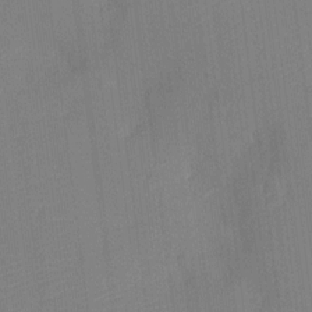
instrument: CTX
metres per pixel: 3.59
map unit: Ht
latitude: -12.5385
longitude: -24.2144
